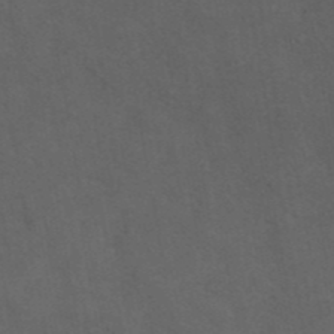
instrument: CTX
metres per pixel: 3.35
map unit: ANa
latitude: 42.8191
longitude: 14.0850
